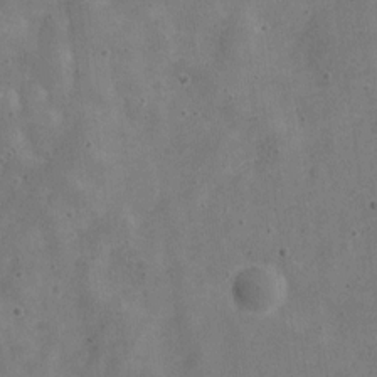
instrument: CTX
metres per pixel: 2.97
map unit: Nve
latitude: -24.3306
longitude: 107.5399
